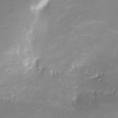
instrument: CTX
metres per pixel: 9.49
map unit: Nve
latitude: -24.6896
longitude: -108.9324
